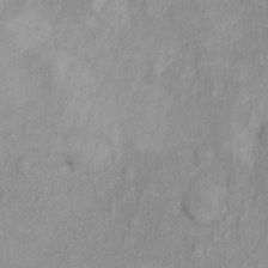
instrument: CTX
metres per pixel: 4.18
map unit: Ht
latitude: 11.2915
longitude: -32.2711
